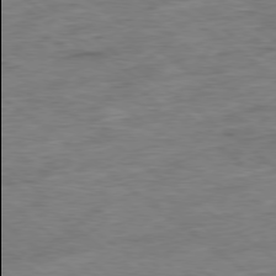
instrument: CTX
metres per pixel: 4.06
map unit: Ap
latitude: -79.1998
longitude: -49.9906
